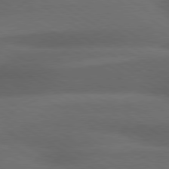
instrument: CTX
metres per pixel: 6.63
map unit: lApd
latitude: 79.3860
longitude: -123.8583
